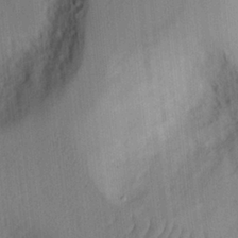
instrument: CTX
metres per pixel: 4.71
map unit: Ht
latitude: 8.0822
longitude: -76.0255
